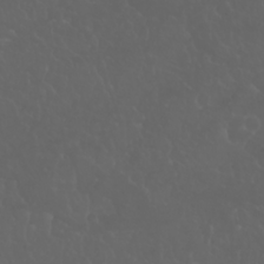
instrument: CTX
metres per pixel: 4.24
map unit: Nhu
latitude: 23.0269
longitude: -64.7435
